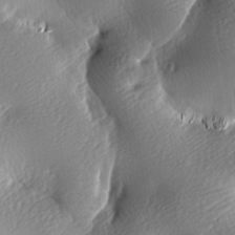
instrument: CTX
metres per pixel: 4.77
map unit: lAa
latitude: -8.7652
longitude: -126.0633
